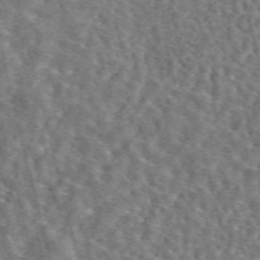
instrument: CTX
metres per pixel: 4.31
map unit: eAb
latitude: 44.7624
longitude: 111.4265
